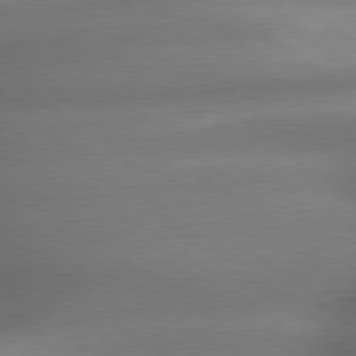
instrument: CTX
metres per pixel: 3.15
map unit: lApd
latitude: 79.6316
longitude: -167.0458
